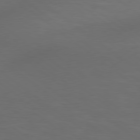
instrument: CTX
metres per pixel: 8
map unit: Hpe
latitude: 78.4412
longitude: 175.0864
